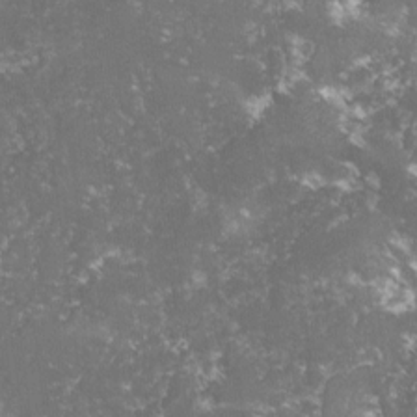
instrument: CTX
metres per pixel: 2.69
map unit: lHvf
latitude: -15.0865
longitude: -98.9513
